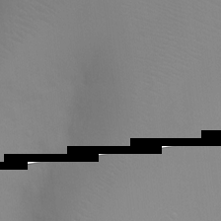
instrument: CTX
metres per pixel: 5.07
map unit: Ht
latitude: -8.4251
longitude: -34.8191
